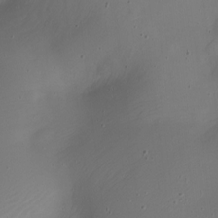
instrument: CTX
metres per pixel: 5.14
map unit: Nhe
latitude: -19.8800
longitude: 144.8597
